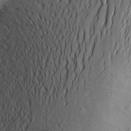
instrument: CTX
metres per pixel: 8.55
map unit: Aa
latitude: 27.0081
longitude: -144.7246
